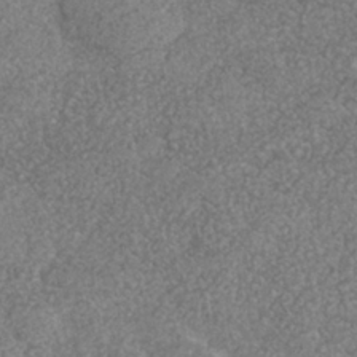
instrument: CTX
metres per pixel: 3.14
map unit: Nhe
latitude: -36.2928
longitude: -130.1200
